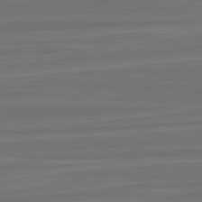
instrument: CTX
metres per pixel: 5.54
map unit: lApd
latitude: 82.4790
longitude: -174.9703
